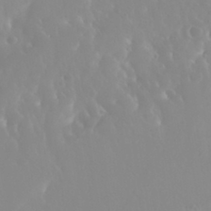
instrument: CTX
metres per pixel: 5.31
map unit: Nhu
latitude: 30.0444
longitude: -57.7638
